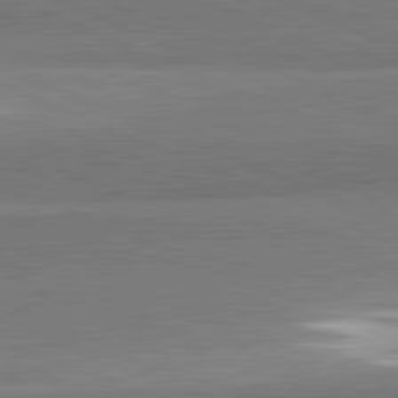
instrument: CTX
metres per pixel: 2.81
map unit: lApd
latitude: 82.1577
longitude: 161.6722
